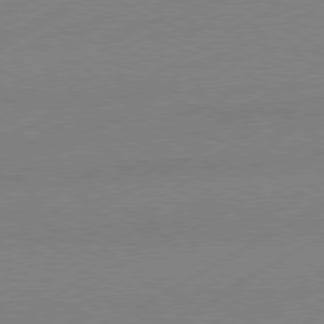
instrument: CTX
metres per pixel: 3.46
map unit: Hpe
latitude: -80.9731
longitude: 13.7856
